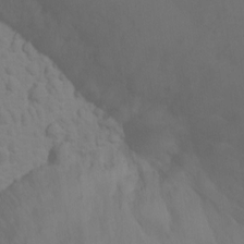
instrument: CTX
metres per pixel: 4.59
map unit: Ht
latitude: 3.0647
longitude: -28.7057
